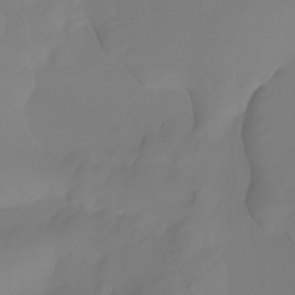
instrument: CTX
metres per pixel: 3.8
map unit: Nhu
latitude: -7.0864
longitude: -83.3481
